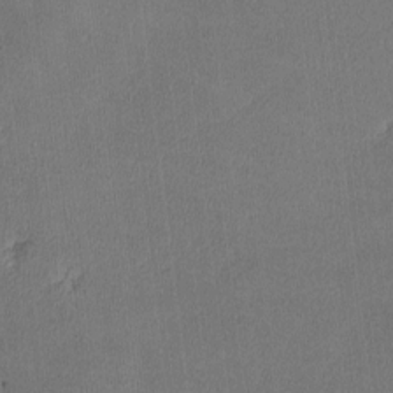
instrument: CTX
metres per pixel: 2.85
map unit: lHvf
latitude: -12.8786
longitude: -100.6302
